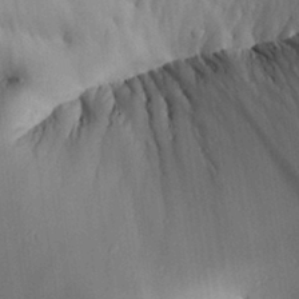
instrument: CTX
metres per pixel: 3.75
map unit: Aa
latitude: 30.7247
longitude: -132.9325
